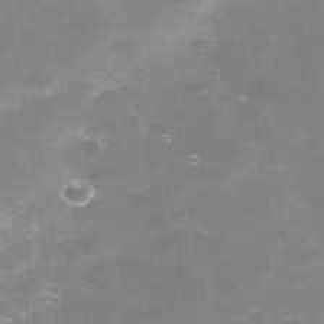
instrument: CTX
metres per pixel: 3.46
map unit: Nhe
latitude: -37.8800
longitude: -112.6868
